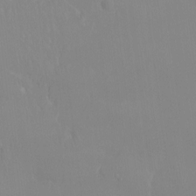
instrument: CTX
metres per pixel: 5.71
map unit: Htu
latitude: -15.2187
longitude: -47.6694
